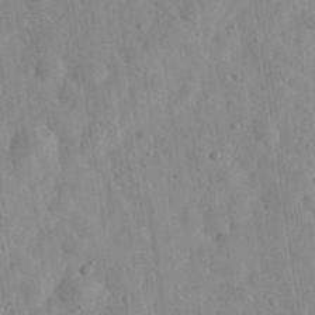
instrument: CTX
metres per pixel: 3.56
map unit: eHh
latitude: 33.1403
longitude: -78.2523
